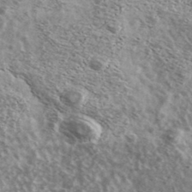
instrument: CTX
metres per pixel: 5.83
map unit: Ave
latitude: 38.7246
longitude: -108.4790
